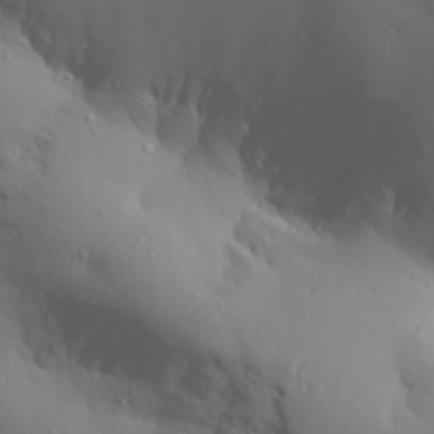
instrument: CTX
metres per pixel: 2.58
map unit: Aa
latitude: 28.3467
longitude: -133.2159
